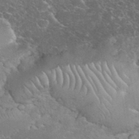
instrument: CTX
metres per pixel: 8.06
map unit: eHh
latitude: 35.6127
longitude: -65.3482
